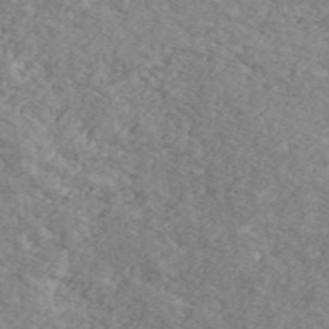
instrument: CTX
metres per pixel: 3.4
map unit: Ave
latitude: 41.1025
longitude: -110.2712
